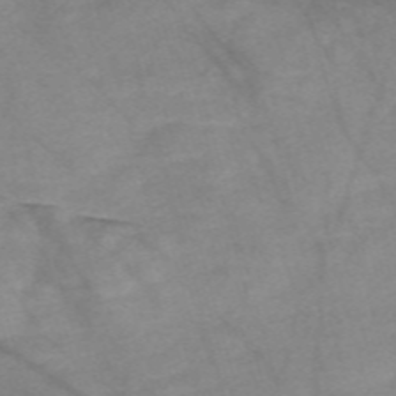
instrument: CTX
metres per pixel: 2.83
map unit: Nve
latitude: -58.9919
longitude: 64.5196
